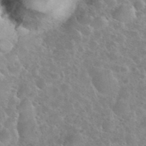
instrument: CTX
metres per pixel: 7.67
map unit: eHh
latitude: 35.8205
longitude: -60.4601
